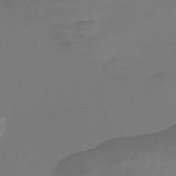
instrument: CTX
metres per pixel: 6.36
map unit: Nve
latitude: -58.2550
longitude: 66.3495
